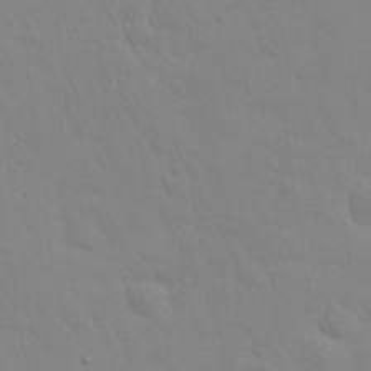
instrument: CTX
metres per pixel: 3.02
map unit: eHh
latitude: 25.1403
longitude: -65.6316
